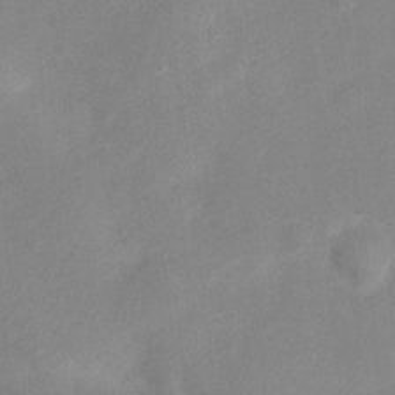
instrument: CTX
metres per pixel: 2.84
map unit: Nhu
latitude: 4.9136
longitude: -24.9324
